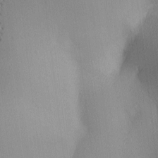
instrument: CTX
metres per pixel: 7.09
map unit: lAa
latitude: 3.0836
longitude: -116.7246
